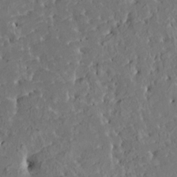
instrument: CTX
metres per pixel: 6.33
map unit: HNhu
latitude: 5.5182
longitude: -0.6112
